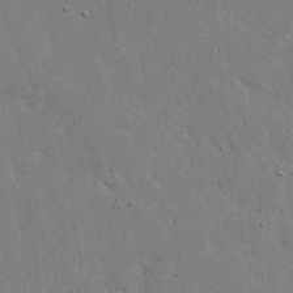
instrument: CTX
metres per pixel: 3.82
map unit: eHh
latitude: 19.9150
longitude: -71.6316
